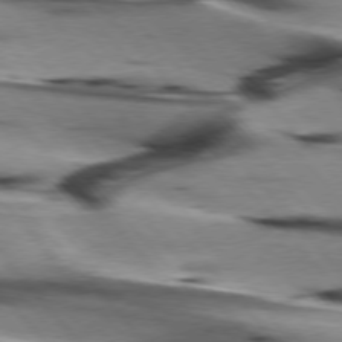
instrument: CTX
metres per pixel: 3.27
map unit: lApd
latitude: 76.0633
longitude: -64.3467
